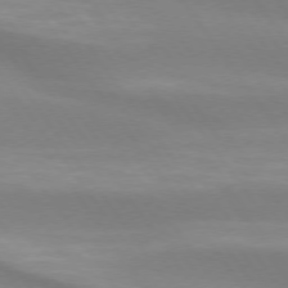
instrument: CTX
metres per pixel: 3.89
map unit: lApd
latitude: 74.0822
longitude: -49.6883
